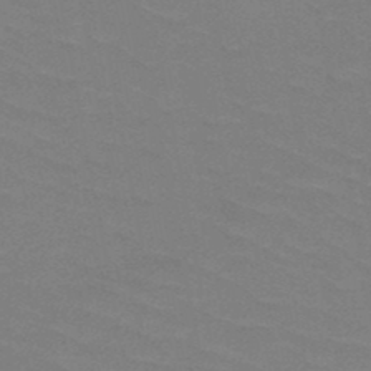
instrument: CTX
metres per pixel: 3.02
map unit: HNb
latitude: -48.5007
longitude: -48.7057
